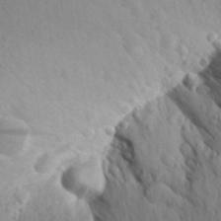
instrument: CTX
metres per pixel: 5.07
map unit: Aa
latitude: 27.7261
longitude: -143.6694
